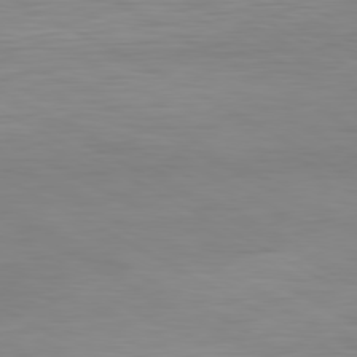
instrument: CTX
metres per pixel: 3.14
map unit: Hpe
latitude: -80.9542
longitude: 17.8045
